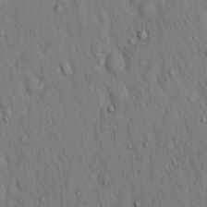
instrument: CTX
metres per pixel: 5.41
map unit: Hto
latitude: 15.5183
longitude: -58.5357
